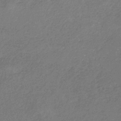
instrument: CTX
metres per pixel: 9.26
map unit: HNb
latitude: -34.3495
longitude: 55.4455
